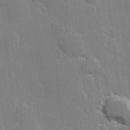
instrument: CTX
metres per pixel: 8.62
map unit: Hve
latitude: 22.8380
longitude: 148.6519
